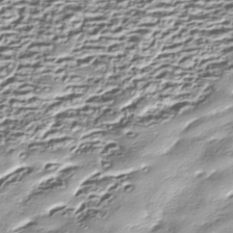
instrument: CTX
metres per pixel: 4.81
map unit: Nhe
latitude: -45.3510
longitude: 152.2172
